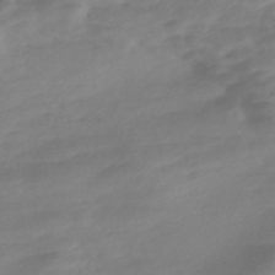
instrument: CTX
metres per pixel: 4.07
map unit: Nve
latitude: -57.5021
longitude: 57.4265
